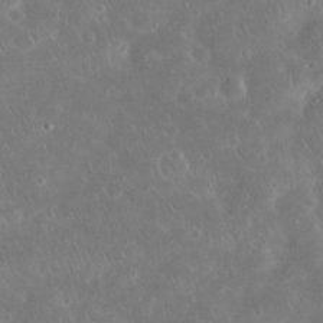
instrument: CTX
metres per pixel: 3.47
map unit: Nhu
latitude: 23.5938
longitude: -71.1214
